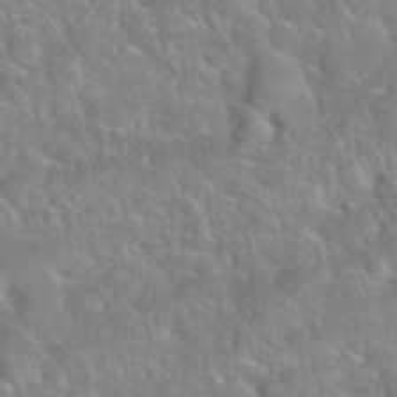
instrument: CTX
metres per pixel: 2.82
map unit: Nhu
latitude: 30.3090
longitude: -52.0822
